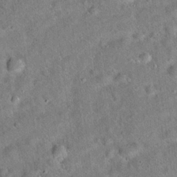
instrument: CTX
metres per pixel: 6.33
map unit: Hto
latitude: 20.1200
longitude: -53.5182
